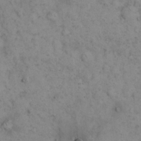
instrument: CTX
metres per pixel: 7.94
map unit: eHh
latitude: 15.1593
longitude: -64.8569
